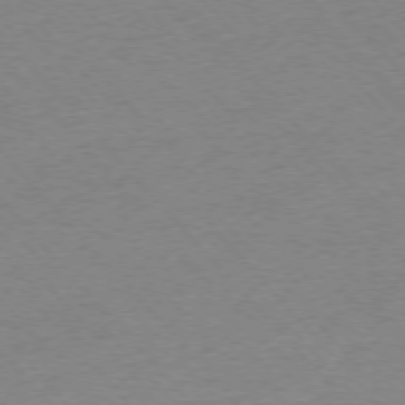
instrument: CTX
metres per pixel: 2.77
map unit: Ap
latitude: -76.4251
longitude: -94.2334
